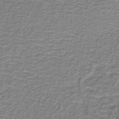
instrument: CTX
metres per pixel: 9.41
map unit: lHb
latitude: -40.3684
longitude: 59.1998
